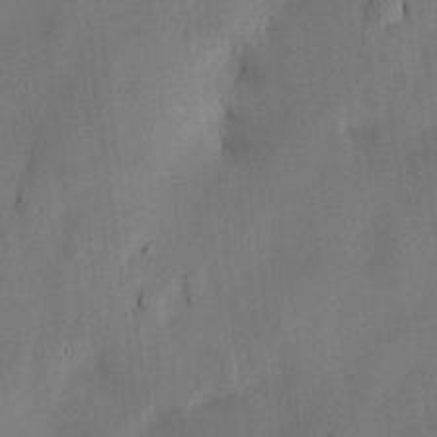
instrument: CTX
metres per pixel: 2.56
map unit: HNhu
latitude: 14.7058
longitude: 11.4643
